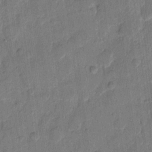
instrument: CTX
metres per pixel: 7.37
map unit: eHh
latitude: 10.8380
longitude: -65.5749
